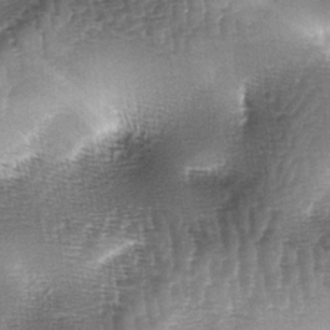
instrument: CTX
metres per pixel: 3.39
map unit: lAa
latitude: -5.2942
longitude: -128.3089
